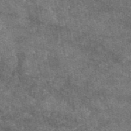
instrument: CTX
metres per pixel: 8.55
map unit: eAb
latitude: 47.4616
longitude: 122.2362
